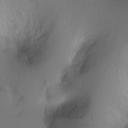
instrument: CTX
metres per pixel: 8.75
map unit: Ht
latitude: -16.4062
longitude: -41.6127
